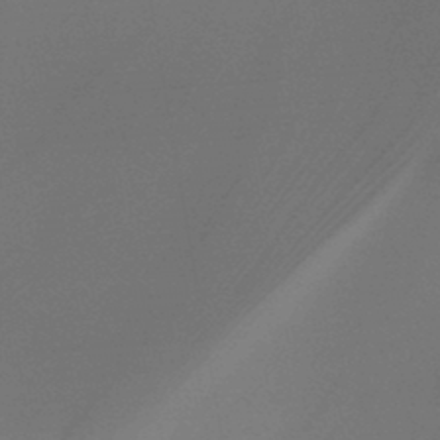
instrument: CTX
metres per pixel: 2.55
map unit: HNb
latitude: -44.5385
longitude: -44.8758
